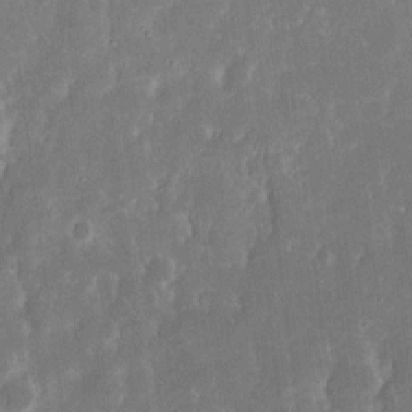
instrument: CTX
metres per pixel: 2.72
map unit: eHh
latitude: 16.5168
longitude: -72.9514
